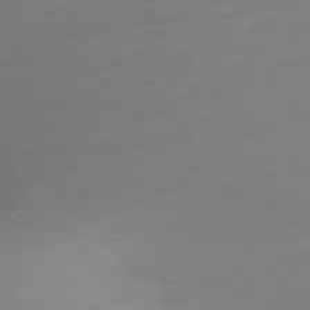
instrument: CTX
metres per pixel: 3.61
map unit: Ap
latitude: -77.2754
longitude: -68.5546
